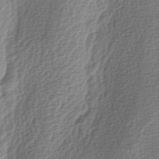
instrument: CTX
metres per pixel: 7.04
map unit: lAa
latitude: -3.3887
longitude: -128.3656
